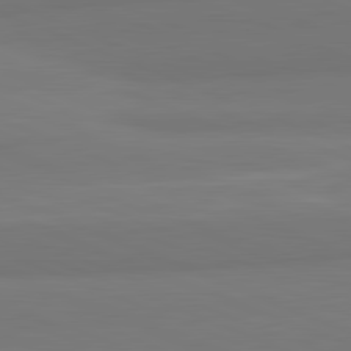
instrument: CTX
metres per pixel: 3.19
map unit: lApd
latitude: 82.1199
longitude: 177.3321
